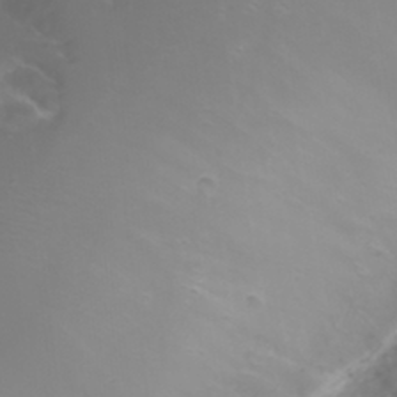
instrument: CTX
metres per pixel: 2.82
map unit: Nhu
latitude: 22.2333
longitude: -64.7813
